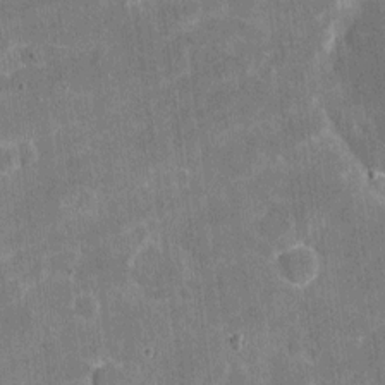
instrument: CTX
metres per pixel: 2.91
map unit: eHh
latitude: 5.1403
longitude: -67.7827
